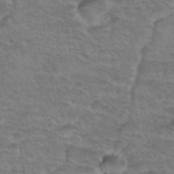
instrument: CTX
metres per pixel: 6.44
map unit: Hto
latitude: 34.3467
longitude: -44.3278
